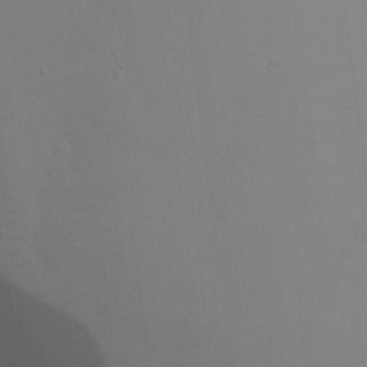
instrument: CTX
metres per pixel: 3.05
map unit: Nhu
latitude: 21.1026
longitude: -73.6694
